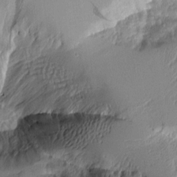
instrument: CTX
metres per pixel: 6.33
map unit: Aa
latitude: 10.8947
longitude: -127.2159
